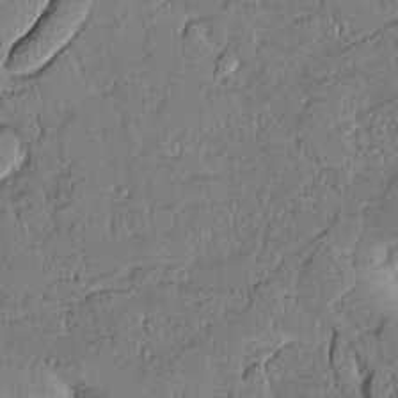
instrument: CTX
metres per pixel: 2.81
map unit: Aa
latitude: 10.9514
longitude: -129.0647
